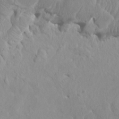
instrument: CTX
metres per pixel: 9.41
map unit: HNhu
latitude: 3.6505
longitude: -2.6679
